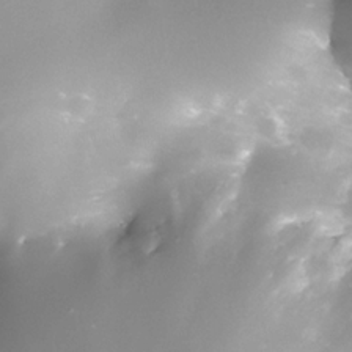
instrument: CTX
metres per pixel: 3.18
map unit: Nhe
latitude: -32.8597
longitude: -115.8394
